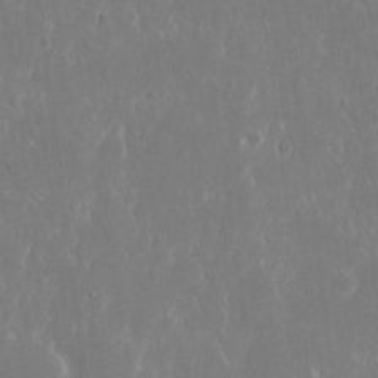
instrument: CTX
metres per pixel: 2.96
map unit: eHh
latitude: 14.2712
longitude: -71.6883
